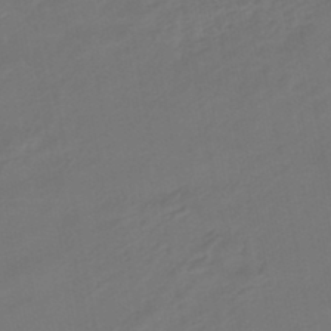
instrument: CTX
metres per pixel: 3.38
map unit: HNhu
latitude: -45.7667
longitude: 92.8408
